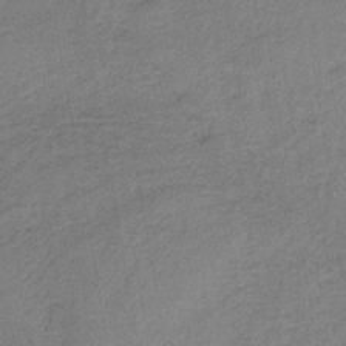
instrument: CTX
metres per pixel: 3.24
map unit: HNb
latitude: -33.4266
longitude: 62.5007
